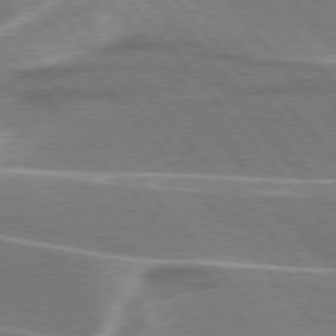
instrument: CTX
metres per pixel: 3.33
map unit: lApd
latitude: 76.1955
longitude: -63.1026
